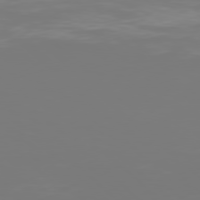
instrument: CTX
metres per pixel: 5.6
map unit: Hpe
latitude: 77.6316
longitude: -134.9136
